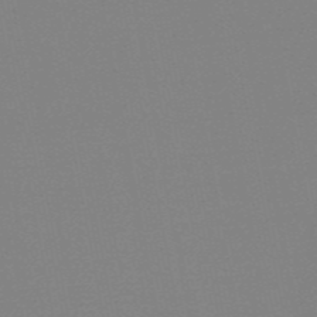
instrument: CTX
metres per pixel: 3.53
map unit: HNb
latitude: -54.4062
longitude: -39.4615
